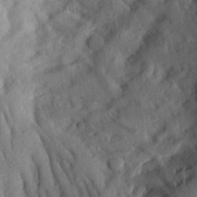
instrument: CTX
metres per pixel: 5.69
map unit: Aa
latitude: 27.6127
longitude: -146.5735
